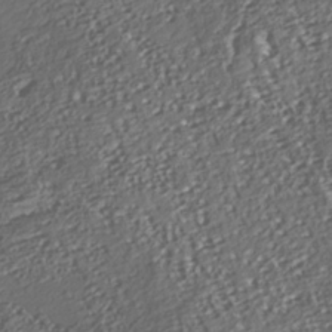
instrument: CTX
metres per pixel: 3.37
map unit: Nhu
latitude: -37.9367
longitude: -80.7813
